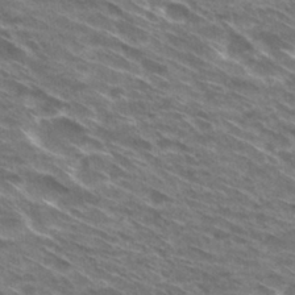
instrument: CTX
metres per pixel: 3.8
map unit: Hto
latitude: 30.0822
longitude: -44.8380
